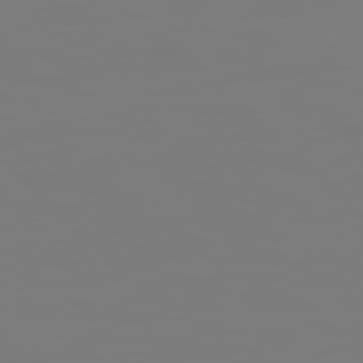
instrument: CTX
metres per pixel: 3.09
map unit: Hpe
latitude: 78.6302
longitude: 178.8408
